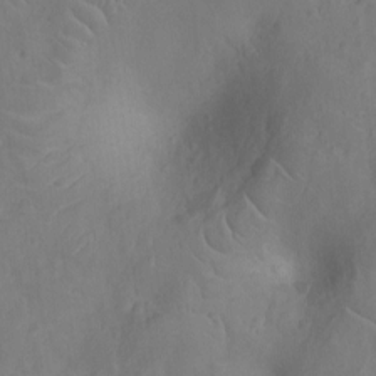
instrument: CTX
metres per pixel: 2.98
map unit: Ht
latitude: -10.3117
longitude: -21.5938
